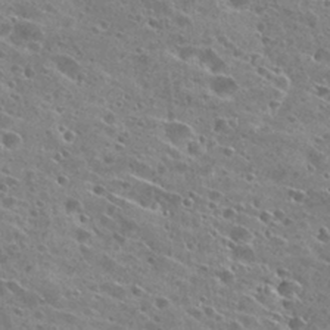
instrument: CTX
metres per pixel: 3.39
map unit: Hto
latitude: 28.2900
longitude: -44.6679
